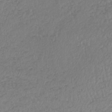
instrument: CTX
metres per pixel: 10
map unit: lHb
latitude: -38.0472
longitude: 70.2173
